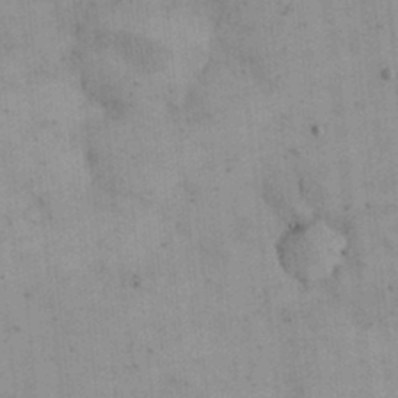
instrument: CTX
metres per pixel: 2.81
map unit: eHh
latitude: 24.5923
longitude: -65.2726
